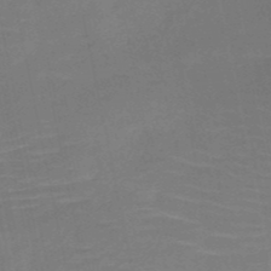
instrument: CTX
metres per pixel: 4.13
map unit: HNb
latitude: -51.1431
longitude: -47.7639
